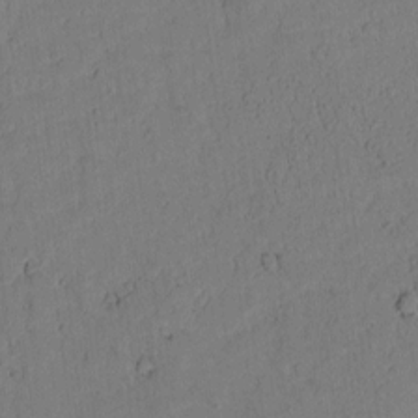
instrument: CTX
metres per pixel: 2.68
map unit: lAvf
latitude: 8.4223
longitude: 169.9745
